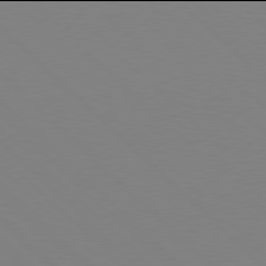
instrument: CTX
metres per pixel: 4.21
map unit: Hpe
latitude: 77.9906
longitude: -164.2145
